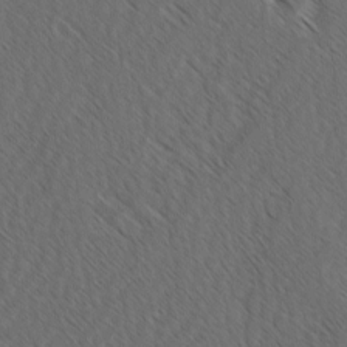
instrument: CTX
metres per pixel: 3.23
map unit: lAvf
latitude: -3.1242
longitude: -114.1010
